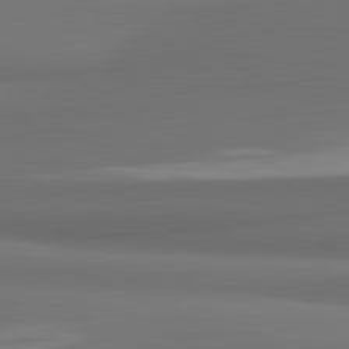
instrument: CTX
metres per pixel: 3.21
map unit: lApd
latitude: 81.7639
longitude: 172.6329
